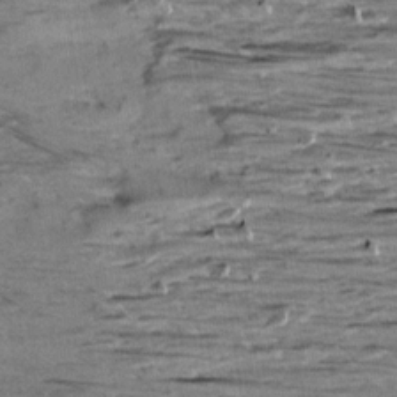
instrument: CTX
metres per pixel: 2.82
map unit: Aa
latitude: 9.3671
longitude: -139.7072
